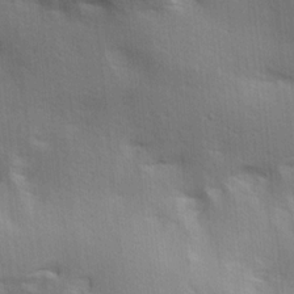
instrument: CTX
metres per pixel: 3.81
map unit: lAa
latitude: 18.3278
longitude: -138.2333
